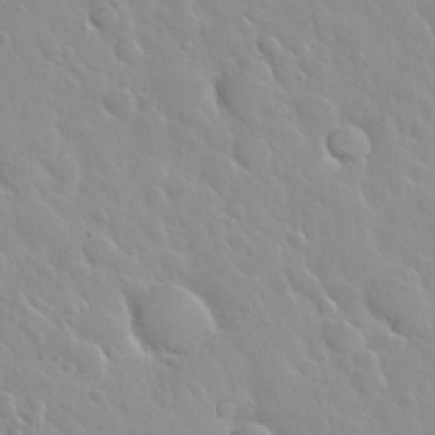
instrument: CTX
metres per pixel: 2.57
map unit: Nhu
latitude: 30.0633
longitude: -55.8016
